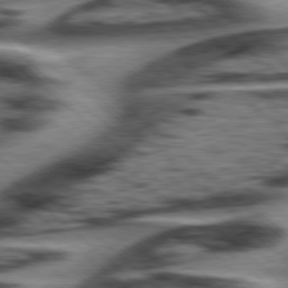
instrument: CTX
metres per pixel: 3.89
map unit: Hpe
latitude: 77.9528
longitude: -156.1199
